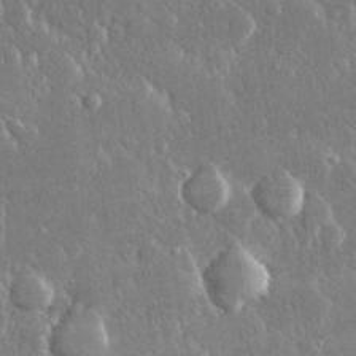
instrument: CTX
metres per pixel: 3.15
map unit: lHvf
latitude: 30.6113
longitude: -92.4412
